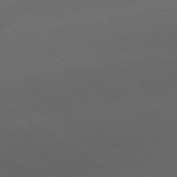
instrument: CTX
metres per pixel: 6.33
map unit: Ap
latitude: -78.6896
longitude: -94.8380
